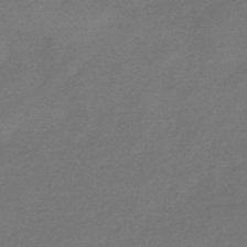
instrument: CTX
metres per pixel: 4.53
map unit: HNb
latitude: -47.8044
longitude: 57.6344
